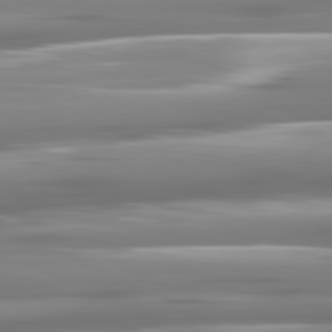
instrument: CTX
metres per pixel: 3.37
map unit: lApd
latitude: 81.0458
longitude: -139.2915
